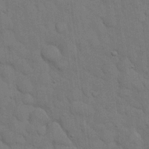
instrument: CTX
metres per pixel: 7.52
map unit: eHh
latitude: 18.7813
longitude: -61.9717
